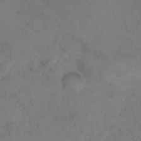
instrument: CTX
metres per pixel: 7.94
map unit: Hto
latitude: 8.8191
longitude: -58.8191
